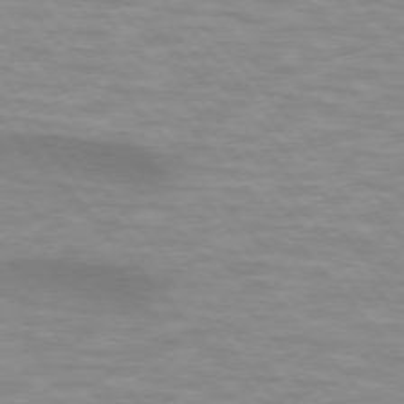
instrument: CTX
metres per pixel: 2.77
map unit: lApd
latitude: 74.5735
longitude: -61.1025
